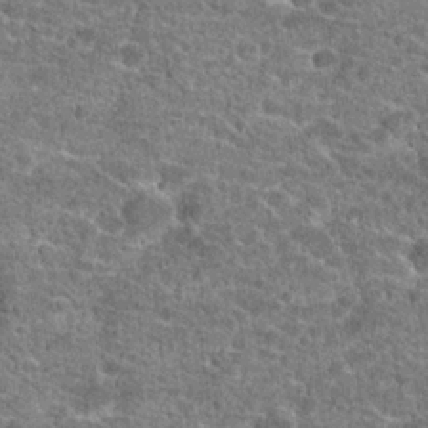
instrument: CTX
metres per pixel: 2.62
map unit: Hto
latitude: 20.6302
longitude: -42.5168
